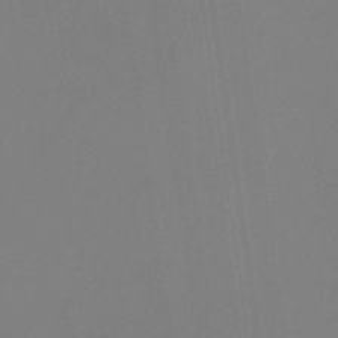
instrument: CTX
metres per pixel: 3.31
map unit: eHb
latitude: -37.7099
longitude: 75.3699
